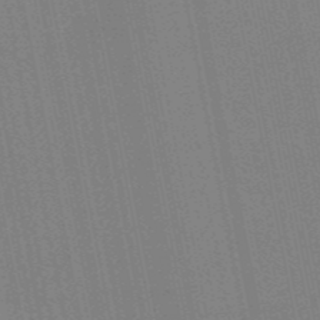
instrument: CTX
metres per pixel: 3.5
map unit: HNb
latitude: -52.5762
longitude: -45.4426
